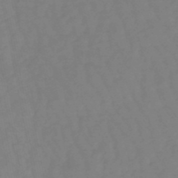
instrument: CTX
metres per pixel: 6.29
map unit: eHb
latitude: -49.3510
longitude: 77.4643
